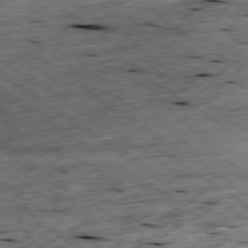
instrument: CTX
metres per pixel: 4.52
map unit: Ap
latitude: -79.3509
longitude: -87.4048
